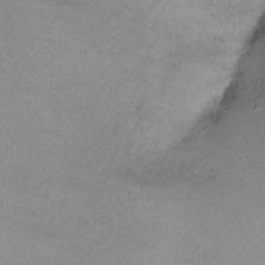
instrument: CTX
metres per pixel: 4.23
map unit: Ht
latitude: 0.1766
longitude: -35.0836
